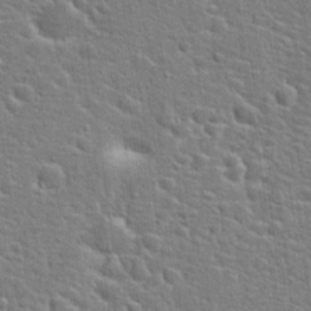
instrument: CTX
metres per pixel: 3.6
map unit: Hto
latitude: 22.3089
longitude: -44.4223
